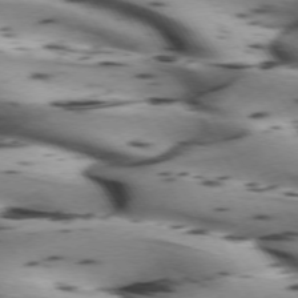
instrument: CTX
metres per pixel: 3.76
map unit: lApd
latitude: 72.5168
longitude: -52.6869
